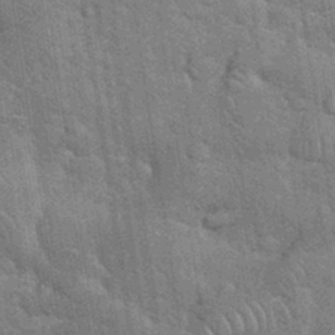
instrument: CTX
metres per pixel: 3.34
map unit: eHh
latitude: 35.5182
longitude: -65.5182
